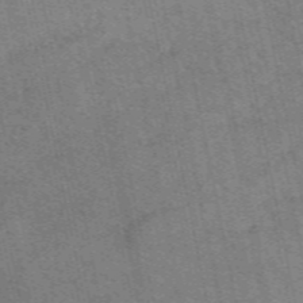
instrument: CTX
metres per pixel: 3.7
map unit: eAb
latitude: 51.2537
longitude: 107.6533
